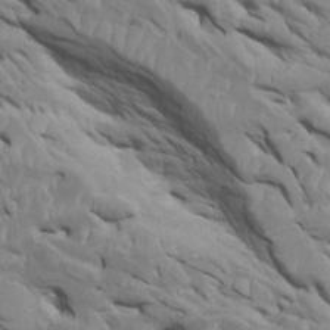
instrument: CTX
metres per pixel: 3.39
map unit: Htu
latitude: 1.3859
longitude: 145.5966
